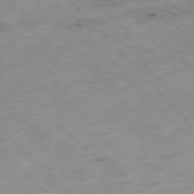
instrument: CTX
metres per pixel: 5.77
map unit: Hpe
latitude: -76.9164
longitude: -17.3482
